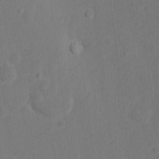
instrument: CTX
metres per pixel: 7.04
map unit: Nhu
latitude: 10.4790
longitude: -27.6127
